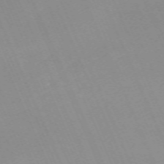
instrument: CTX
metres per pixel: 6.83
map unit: Nhu
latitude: -67.3321
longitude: 39.0676
